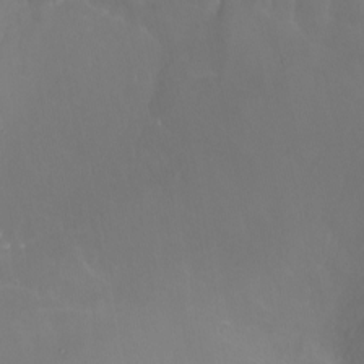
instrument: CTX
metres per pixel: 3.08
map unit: Nhu
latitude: -8.1984
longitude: -81.4993
